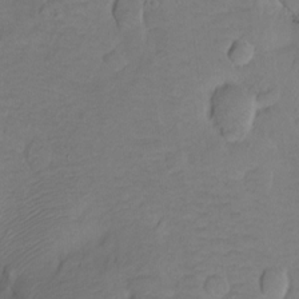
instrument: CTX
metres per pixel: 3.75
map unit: Ht
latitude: -9.0297
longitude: -36.2523
